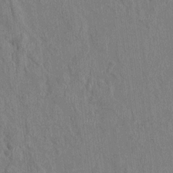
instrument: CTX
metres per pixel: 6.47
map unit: HNhu
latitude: 4.9703
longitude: -6.5168
